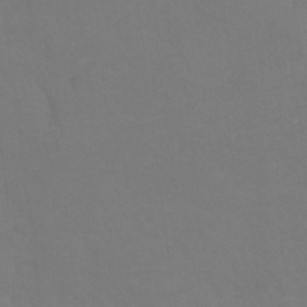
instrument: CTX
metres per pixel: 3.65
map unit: Hto
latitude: -1.2187
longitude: -34.6868
